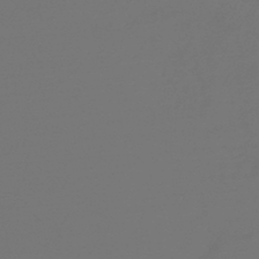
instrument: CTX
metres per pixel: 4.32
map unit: lHb
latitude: -47.8044
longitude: 65.3132
